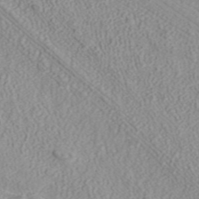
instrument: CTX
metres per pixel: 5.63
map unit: ANa
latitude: 40.3845
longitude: 23.4832
